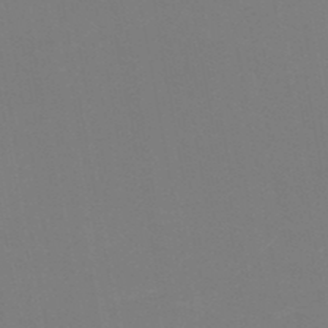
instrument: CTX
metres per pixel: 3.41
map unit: HNb
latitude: -50.1606
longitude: -50.7246
